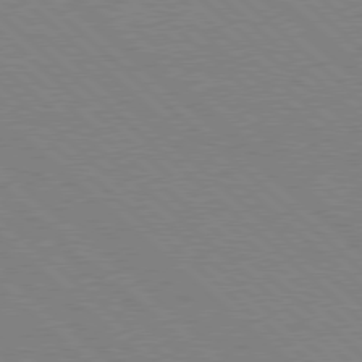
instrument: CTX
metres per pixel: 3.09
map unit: Hpe
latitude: 77.7638
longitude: -172.4601
